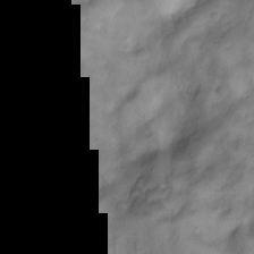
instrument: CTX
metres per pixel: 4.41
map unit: Nve
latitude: -25.7289
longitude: -149.1025
